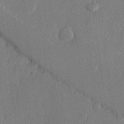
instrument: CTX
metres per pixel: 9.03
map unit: lHvf
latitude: 22.8569
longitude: 145.2376
